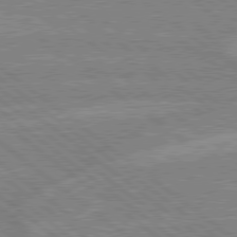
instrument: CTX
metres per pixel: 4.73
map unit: lApd
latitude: 79.0459
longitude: -160.3278
